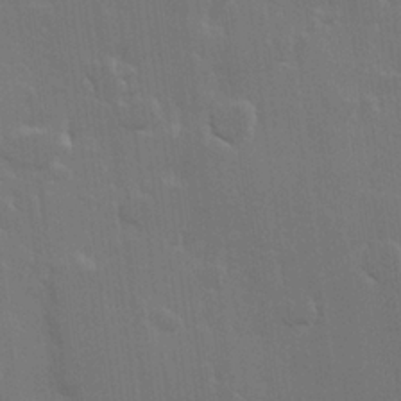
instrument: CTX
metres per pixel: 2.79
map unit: Hve
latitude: 22.9325
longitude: 147.1998
